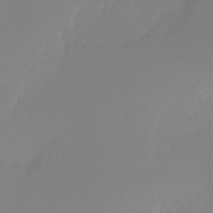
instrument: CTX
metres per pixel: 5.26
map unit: Nhu
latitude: -28.1606
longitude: -79.6694
